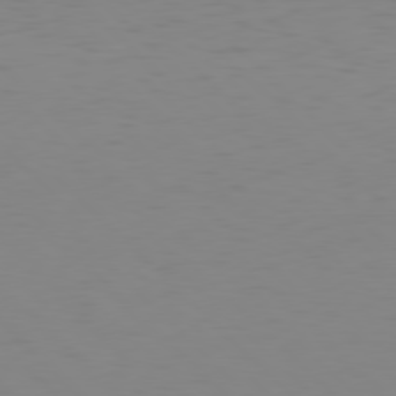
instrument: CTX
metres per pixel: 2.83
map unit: Hpe
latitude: 77.5371
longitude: -167.8016
